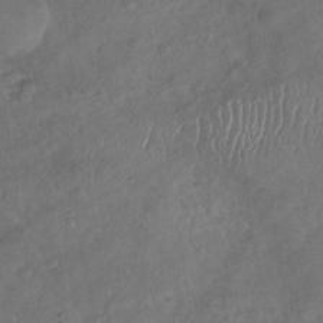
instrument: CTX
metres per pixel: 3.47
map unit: Nhu
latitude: -30.7463
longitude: -62.3656
